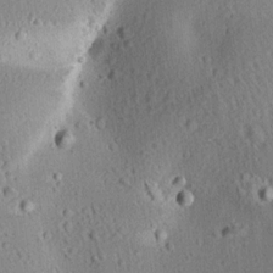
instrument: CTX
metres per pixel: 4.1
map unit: Aa
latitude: 12.5357
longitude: -143.4993
